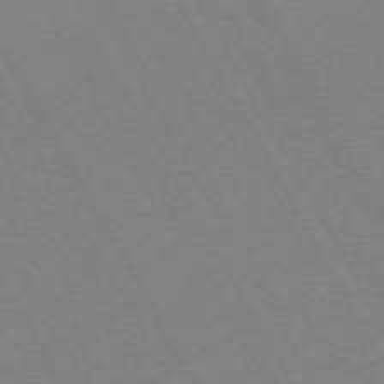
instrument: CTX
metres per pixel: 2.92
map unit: Hpe
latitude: -72.3495
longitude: 11.4266
